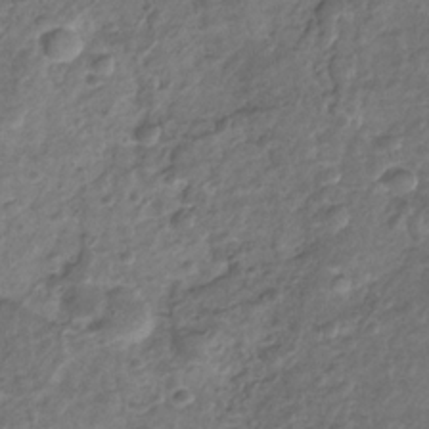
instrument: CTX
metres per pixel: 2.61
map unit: Nhu
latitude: -30.9541
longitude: -60.7057
